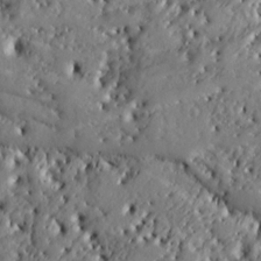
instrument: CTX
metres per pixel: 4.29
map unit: Ht
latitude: 7.2159
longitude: -77.9717
